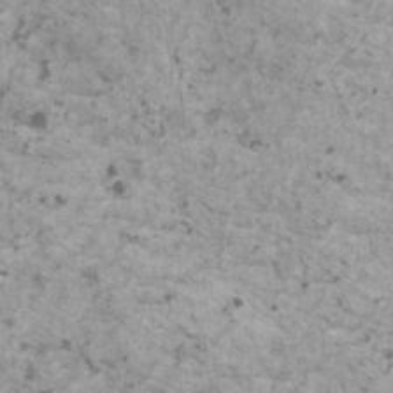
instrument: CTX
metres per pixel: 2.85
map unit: HNhu
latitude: 1.5938
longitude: 4.3306
